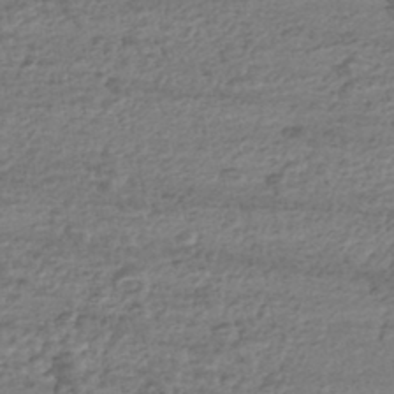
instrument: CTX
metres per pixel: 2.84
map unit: HNhu
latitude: -44.0472
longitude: 105.7855
